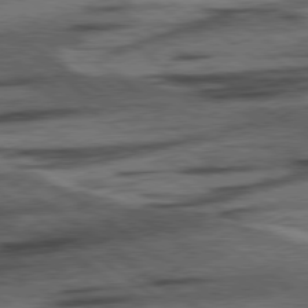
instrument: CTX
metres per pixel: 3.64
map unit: lApd
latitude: 78.3845
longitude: -53.5371
